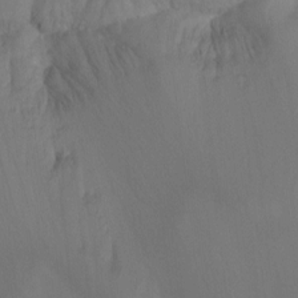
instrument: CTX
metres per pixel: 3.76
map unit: Hto
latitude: -8.1984
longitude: -50.8947
